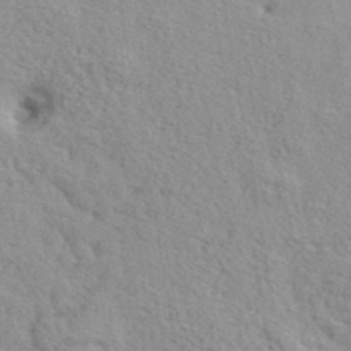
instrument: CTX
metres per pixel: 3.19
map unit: lHvf
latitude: 41.0080
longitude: -87.6505
